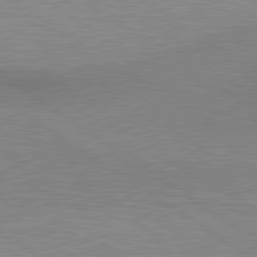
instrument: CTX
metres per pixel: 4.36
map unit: lApd
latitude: 80.1767
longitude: 127.4832
